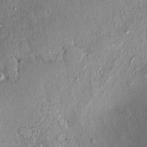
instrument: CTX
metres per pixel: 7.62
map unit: eHh
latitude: 0.0444
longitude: 15.5210
